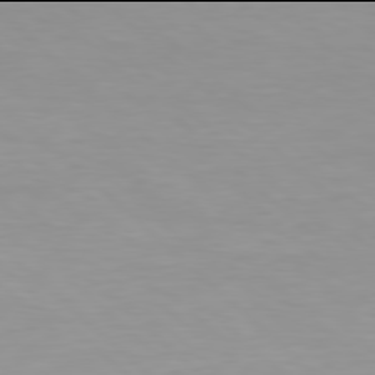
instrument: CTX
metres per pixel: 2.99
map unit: Hpe
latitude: 77.9906
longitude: -132.6302
